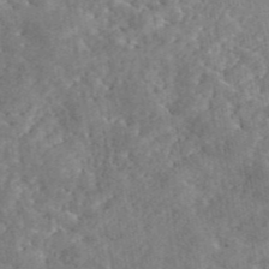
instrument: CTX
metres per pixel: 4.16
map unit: eAb
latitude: 45.9339
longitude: 128.0094
